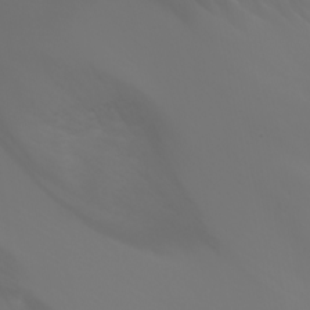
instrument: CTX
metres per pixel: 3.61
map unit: Nhu
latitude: -5.6533
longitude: -89.7639
